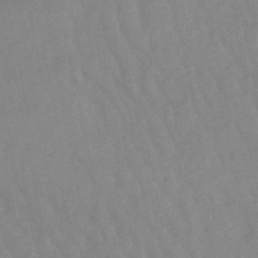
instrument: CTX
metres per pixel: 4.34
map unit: lHb
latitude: -48.6519
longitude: 75.5022
